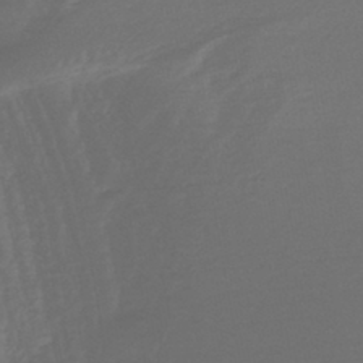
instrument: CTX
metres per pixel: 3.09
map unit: lHb
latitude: -43.9745
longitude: 78.3873
